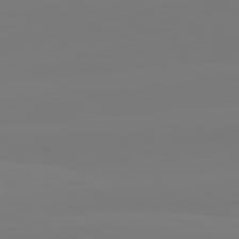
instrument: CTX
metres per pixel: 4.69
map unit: lApd
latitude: 82.1766
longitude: -159.9717
